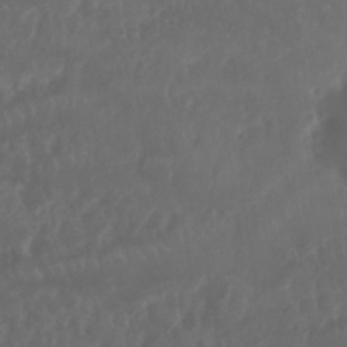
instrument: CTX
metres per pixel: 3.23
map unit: Nhu
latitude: 25.3292
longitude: -62.4601
